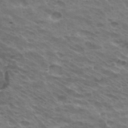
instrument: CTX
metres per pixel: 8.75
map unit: Hto
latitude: 33.2726
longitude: -41.1403
